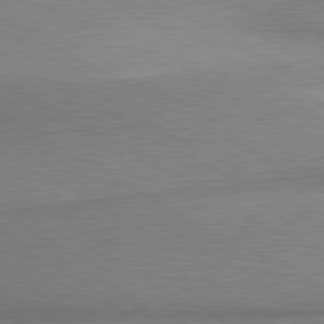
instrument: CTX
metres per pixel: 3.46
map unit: lApd
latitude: 80.2333
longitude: 165.6722
